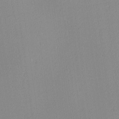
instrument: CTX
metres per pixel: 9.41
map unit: Ave
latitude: 3.1592
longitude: -114.7435
